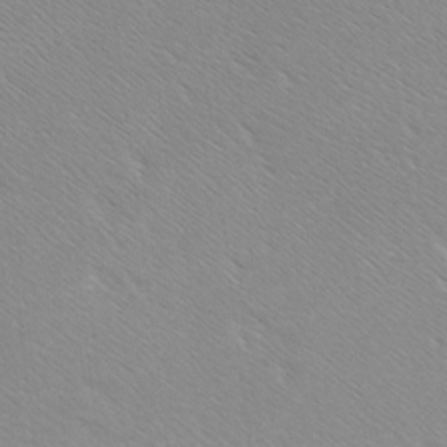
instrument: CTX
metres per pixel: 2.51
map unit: lAa
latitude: -10.8975
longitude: -125.7260
